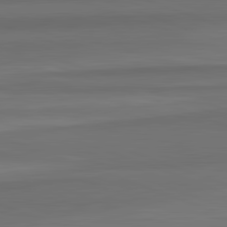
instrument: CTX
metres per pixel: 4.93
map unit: lApd
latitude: 82.6490
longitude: 176.5385
